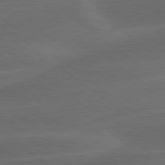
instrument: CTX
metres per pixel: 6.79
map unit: lApd
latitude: 79.0837
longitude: -48.6490
